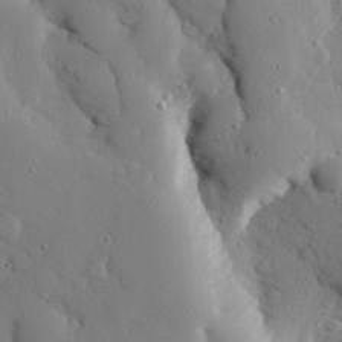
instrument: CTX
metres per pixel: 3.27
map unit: eHh
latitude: 27.2348
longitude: -78.6869
